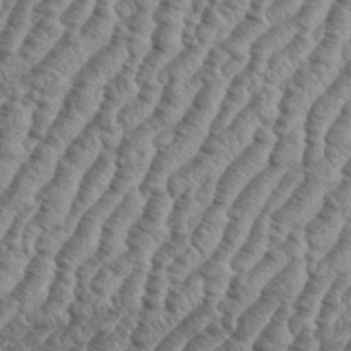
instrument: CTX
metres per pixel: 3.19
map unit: eHh
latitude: 37.1214
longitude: -136.9892
